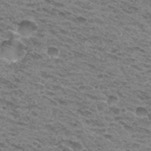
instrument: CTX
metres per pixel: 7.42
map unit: Hto
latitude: 31.3482
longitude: -48.1200
